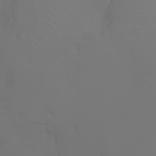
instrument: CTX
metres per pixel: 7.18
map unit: Nhu
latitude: -7.0675
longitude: -84.2334
